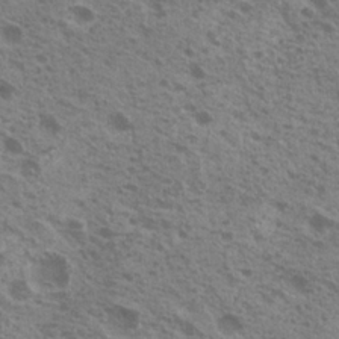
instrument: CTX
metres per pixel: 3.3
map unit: Nhu
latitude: 19.7827
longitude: -30.8191
